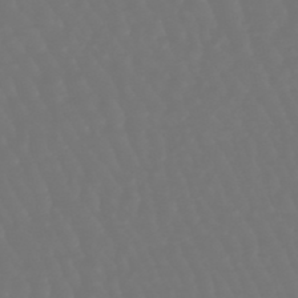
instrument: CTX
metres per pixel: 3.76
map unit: lHb
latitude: -47.2943
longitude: 79.7477
